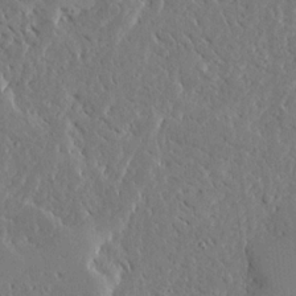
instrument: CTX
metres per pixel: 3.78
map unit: Ave
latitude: 15.1404
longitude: -139.7639
